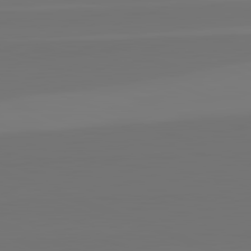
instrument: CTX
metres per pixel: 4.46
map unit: lApd
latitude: 82.6112
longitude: 155.3321
